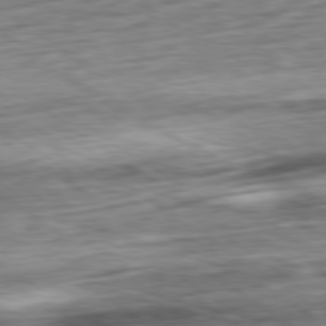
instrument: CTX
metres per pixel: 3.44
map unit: Ap
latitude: -80.4629
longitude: -69.8017
